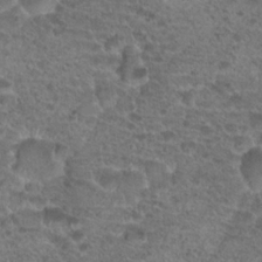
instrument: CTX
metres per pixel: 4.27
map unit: Hto
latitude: 19.8772
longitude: -40.8946
